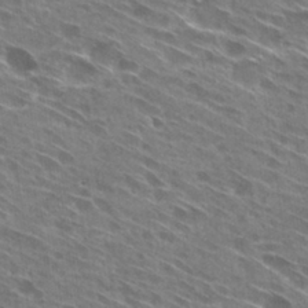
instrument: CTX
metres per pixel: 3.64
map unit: Hto
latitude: 29.2726
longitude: -44.6301
